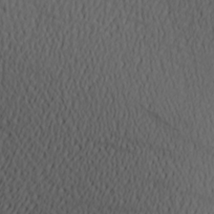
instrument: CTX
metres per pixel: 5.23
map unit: Aa
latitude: 22.5735
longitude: -145.9717
